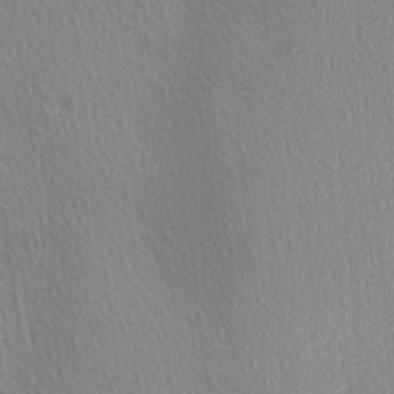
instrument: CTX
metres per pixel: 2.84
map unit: Ave
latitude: 3.4993
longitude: -112.2522
